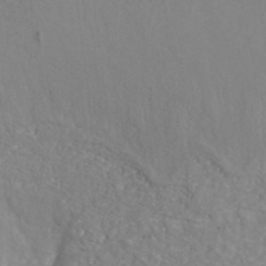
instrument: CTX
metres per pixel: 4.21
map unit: ANa
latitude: 41.4237
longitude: 27.9556
